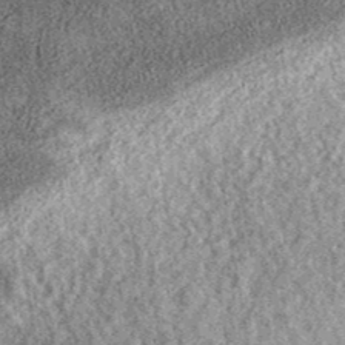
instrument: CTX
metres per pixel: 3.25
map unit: eAb
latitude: 39.4993
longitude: 106.5007
